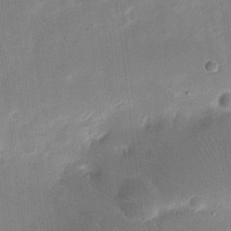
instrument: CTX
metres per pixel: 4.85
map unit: eHh
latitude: 10.4979
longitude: -69.0081
